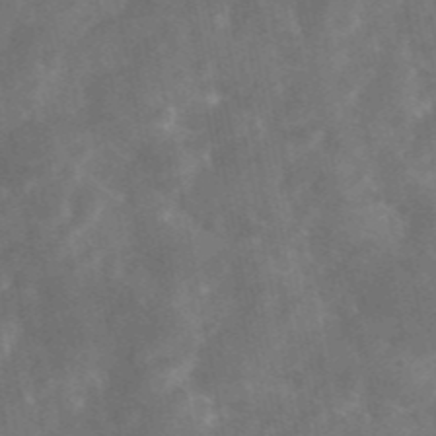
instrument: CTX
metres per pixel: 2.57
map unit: eAb
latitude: 46.0633
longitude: 125.5966
